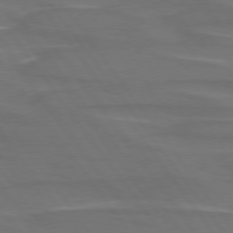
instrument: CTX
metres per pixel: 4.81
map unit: lApd
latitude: 75.0836
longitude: -79.3293
